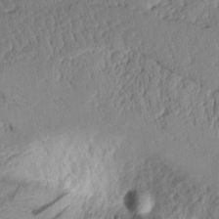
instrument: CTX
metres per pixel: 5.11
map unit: Aa
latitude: 11.3104
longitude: -127.1403
